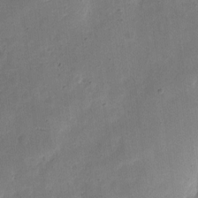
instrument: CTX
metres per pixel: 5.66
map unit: eHh
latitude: 7.6883
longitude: -71.9339
